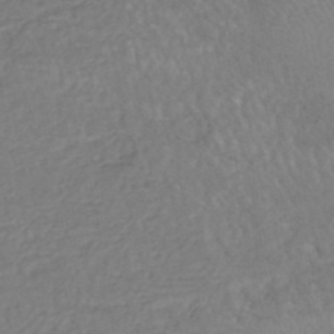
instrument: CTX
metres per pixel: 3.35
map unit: HNhu
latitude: -47.3320
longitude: 96.1795
